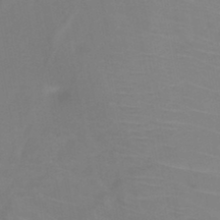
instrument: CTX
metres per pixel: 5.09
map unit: HNb
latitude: -45.8045
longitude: -42.7246
